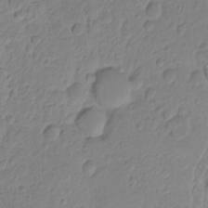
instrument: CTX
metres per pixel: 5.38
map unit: Hto
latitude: -8.0472
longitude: -44.7057
